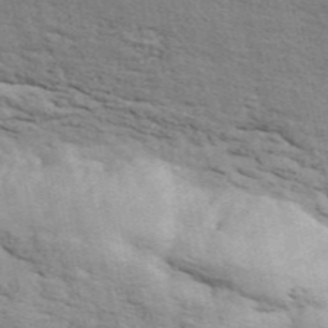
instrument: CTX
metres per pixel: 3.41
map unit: ANa
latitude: 49.1781
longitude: -82.3845
